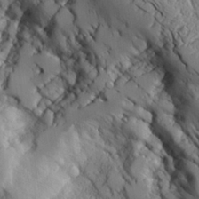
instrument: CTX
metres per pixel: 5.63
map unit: Aa
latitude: 25.8961
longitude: -127.3482
